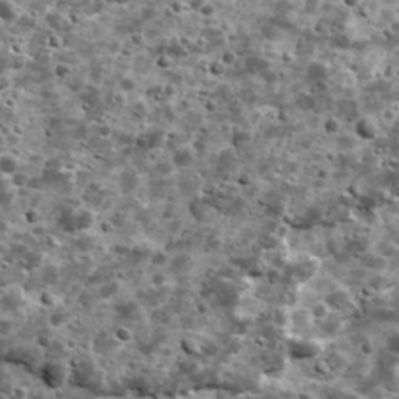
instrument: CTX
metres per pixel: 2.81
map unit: Ave
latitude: 17.1214
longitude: -134.5357
